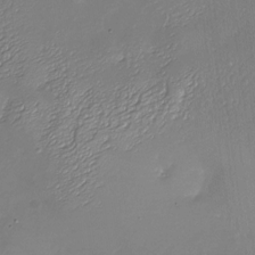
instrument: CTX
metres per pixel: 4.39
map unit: Nhu
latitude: -26.5195
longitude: -57.2725
